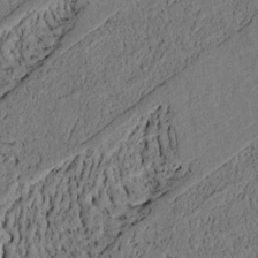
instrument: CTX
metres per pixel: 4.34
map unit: lAvf
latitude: 4.1389
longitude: 168.1227
